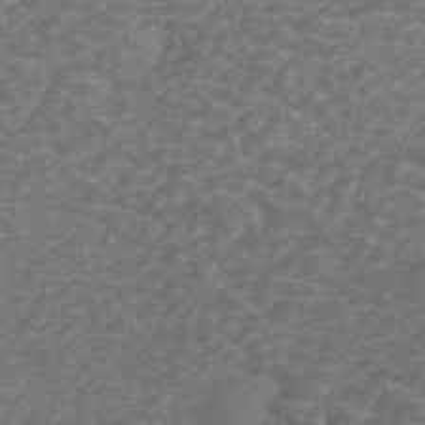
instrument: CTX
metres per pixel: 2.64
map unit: ANa
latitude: 44.5923
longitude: 25.5588
